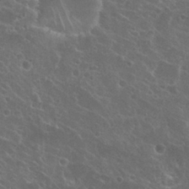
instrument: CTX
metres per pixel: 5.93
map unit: Nhu
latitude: 27.1025
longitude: -51.1403
